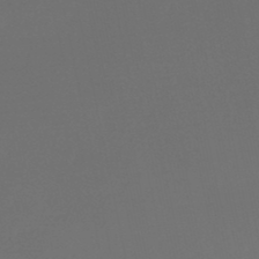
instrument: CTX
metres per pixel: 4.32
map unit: lHb
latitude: -46.8597
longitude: 64.9353
